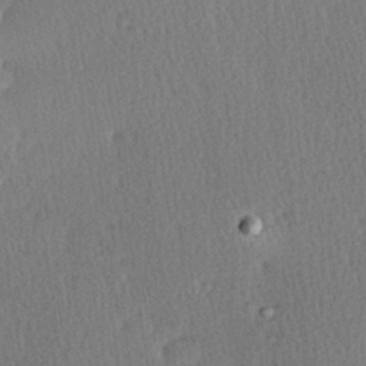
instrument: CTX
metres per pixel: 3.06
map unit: Hve
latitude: 26.9703
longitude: -93.5749
